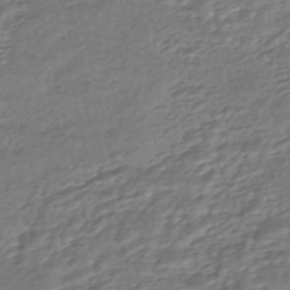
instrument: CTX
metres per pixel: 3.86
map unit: HNhu
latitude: -45.7667
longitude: 105.1809
